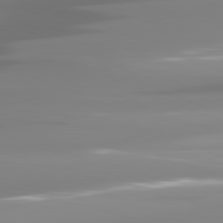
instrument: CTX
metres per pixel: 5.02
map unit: lApd
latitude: 81.5560
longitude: -139.0647
